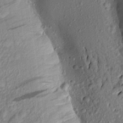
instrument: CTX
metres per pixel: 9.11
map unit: Aa
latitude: 17.0081
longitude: -146.4601
